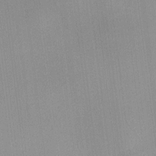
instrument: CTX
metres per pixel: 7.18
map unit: HNhu
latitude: 11.8583
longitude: 11.2754
